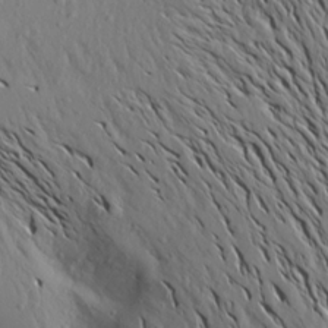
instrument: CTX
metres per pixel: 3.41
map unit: Aa
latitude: 19.6127
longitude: -147.9528
